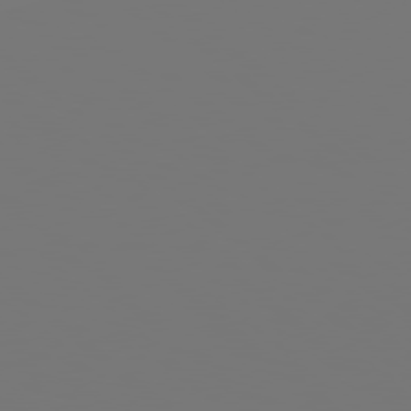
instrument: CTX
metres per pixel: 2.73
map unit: Hpe
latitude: 78.2523
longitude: -163.7450
